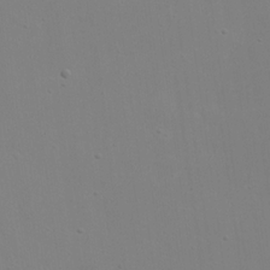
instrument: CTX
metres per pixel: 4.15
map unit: eHh
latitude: 20.1956
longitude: -72.0822
